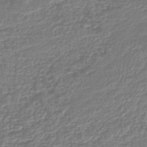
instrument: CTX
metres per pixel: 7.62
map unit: lHb
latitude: -46.1605
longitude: 73.7477
